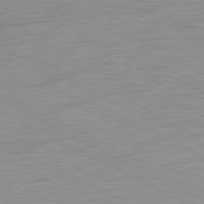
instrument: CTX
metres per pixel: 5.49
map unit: Ap
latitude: -81.0676
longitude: -86.1767
